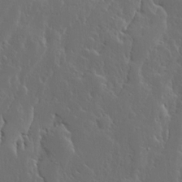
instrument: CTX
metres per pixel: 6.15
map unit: Ave
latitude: 14.0444
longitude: -137.5749
